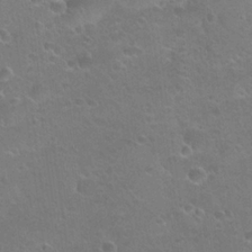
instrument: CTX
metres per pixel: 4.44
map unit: Hto
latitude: 24.1955
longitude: -51.1781
